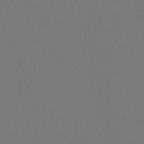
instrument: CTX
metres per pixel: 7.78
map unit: Nve
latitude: -58.4062
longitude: 60.3684
